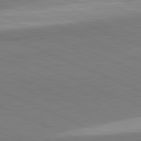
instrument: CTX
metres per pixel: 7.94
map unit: lApd
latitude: 81.8016
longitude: 161.1998
